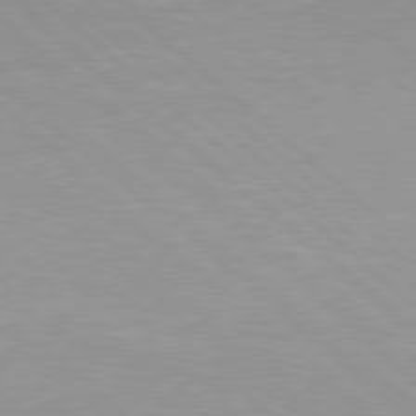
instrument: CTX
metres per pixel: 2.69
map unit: Hpe
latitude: 78.3279
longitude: -125.0647
